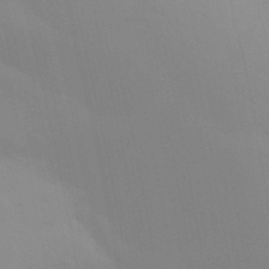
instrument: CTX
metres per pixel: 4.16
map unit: Aa
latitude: 32.1389
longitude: -145.7449
